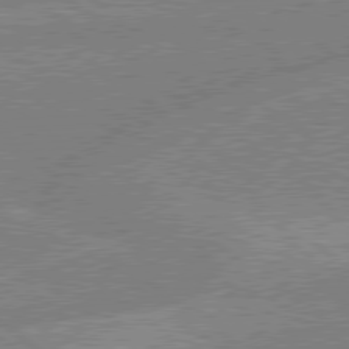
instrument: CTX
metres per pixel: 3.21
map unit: lApd
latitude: 79.2159
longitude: -144.3089
